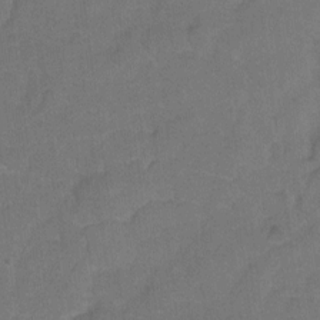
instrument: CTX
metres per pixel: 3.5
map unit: Hto
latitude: 3.3481
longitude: -32.8947
